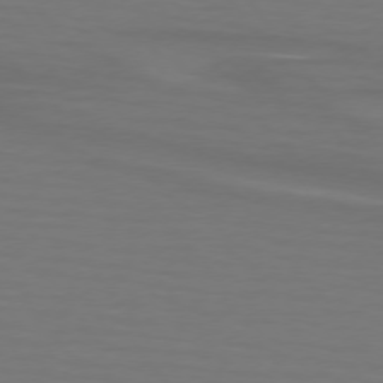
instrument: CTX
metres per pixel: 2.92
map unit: lApd
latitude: 74.6679
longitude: -79.9339
